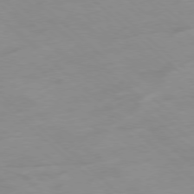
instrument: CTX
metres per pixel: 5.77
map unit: Hpe
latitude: -78.5573
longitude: -18.1766
